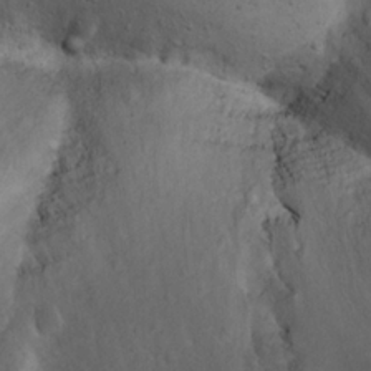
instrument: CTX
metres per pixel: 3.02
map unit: Nhu
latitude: 22.1767
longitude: -72.2145
